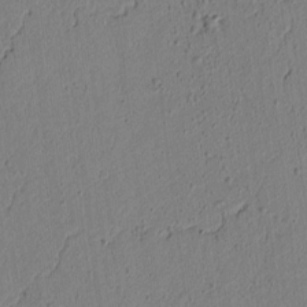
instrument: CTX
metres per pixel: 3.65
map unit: lAvf
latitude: 5.5182
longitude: 166.3495
